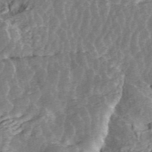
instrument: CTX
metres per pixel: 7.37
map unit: ANa
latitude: 45.2537
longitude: 25.5021
